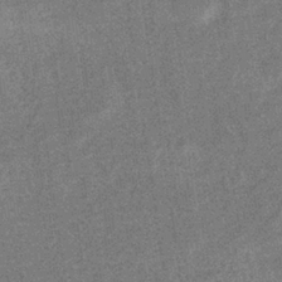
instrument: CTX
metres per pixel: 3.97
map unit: eHb
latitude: -35.4265
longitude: 78.2928
